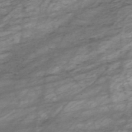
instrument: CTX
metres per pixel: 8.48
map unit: HNhu
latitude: -47.1998
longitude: 28.4440
